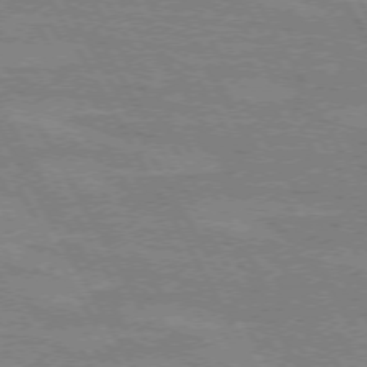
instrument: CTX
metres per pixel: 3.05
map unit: lApd
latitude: 72.1389
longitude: -55.2159
